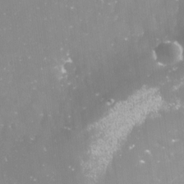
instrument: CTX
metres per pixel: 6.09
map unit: Nve
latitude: -17.8234
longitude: -59.0459
